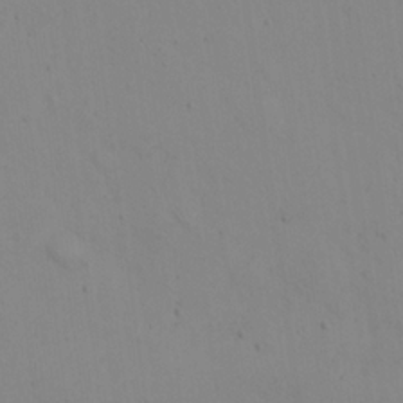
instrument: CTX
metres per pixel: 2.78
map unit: eHh
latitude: 21.2537
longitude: -61.7449
